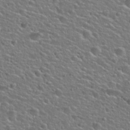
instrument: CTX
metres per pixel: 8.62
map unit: Hto
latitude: 26.0255
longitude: -50.1200
